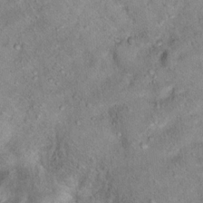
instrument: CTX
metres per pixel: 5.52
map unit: Hto
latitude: 14.3657
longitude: -33.9339
